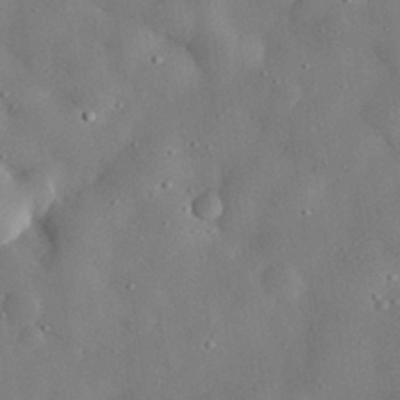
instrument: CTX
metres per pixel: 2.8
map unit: lHvf
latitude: 32.2711
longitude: -83.9906
